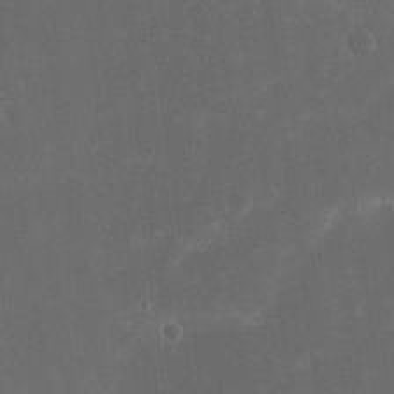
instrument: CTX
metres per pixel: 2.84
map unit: eHh
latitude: 20.4034
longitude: -68.8947
